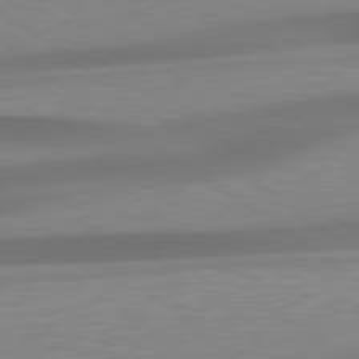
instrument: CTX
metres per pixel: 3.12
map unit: lApd
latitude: 79.4427
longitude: -91.8394
